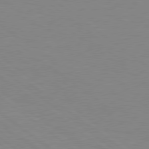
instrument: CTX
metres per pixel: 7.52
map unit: Hpe
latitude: 78.6869
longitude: -125.0269
